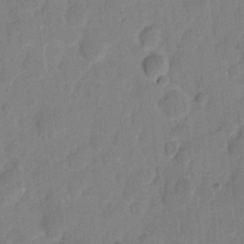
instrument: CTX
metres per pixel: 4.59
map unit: eHh
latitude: 9.1970
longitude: -65.7639
